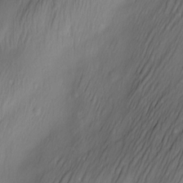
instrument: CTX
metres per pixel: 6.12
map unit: Nve
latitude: -23.3321
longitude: -138.3845
